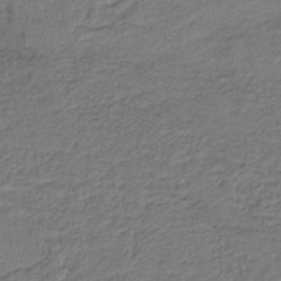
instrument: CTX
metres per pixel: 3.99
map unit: lHb
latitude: -38.5196
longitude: 57.2187
